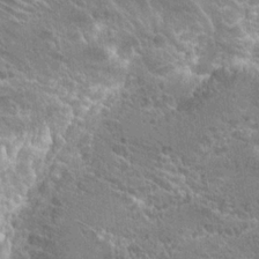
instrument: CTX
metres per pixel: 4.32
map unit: Hto
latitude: 21.6505
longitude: -43.3671
